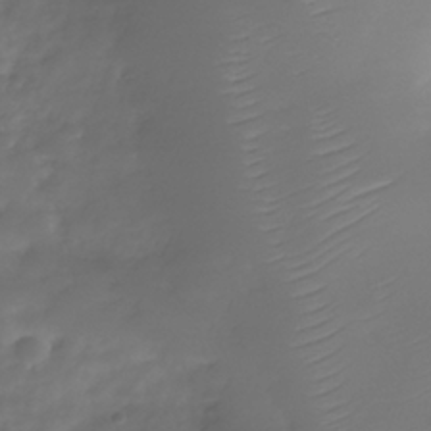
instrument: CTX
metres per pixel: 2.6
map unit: Nhe
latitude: -39.1809
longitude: -118.1955
